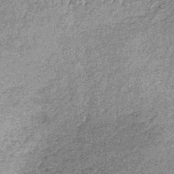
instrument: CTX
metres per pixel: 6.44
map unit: lHb
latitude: -36.1039
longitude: 64.8597
